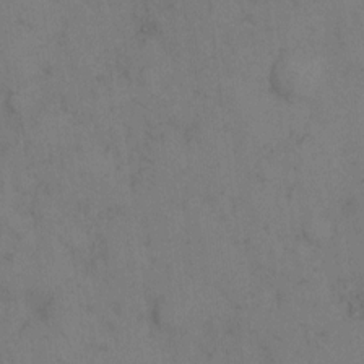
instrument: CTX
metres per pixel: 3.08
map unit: eHh
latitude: 9.5371
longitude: -63.0270
